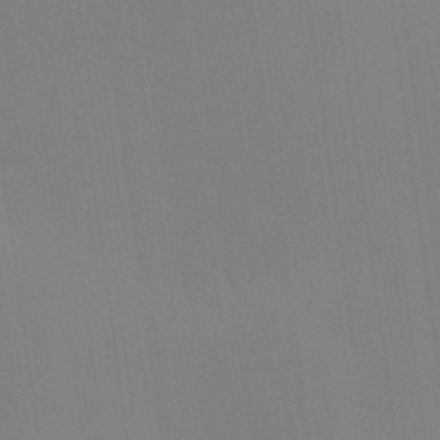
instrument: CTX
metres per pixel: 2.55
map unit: Hve
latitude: 24.9513
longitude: -92.6679
